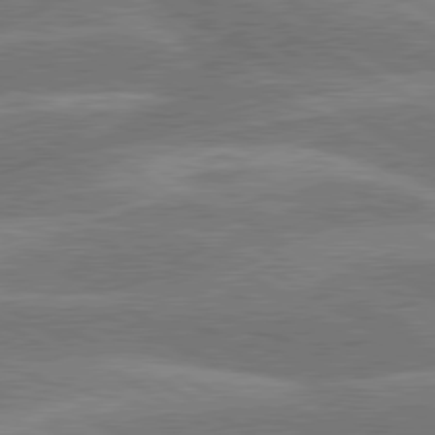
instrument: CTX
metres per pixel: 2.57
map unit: lApd
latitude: 79.9906
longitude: -132.8758
